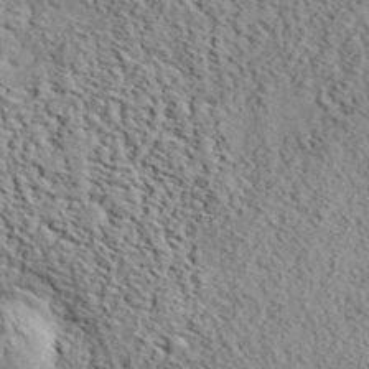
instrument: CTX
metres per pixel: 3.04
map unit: eHh
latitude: 37.3293
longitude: -80.5735
